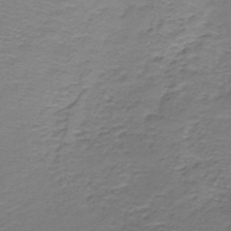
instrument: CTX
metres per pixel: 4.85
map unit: lHb
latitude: -42.1038
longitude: 58.3873
